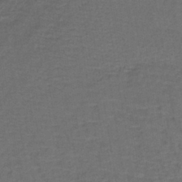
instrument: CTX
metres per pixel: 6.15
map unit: lHb
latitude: -39.8611
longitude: 59.2753
